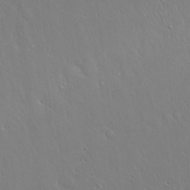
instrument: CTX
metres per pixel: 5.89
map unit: Hto
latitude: 17.2726
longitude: -57.1025
